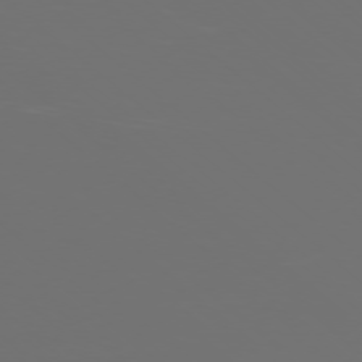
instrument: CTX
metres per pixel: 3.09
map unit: Ap
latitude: -77.3321
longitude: -80.8947
